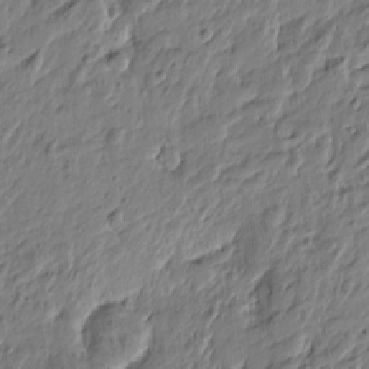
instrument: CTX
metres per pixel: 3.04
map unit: Htu
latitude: -4.5762
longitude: 179.6722
